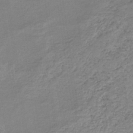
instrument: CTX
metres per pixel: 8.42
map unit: eHb
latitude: -33.6344
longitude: 68.8408
